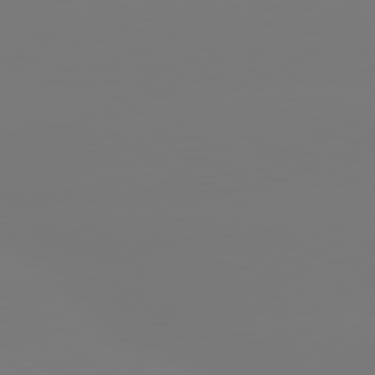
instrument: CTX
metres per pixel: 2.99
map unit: lApd
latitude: 80.4034
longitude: -148.1578
